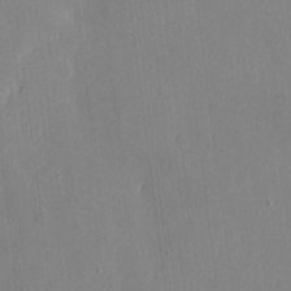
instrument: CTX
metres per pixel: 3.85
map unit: eHh
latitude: 4.4979
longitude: -72.7058
